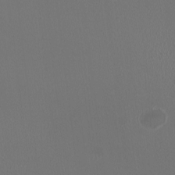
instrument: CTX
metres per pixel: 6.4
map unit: HNhu
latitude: -0.8219
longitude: -0.7435
